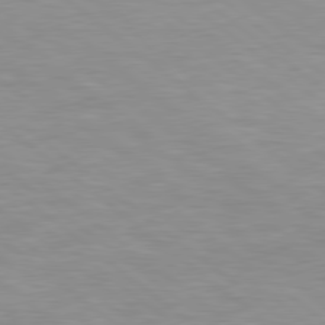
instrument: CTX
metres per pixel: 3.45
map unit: Hpe
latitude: 78.6680
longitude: -151.4237
